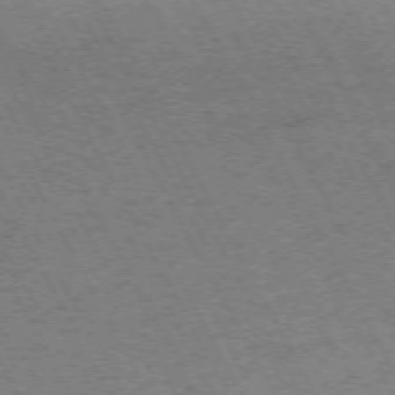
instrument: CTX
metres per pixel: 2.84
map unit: Hpe
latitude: -73.9556
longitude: 2.6329
